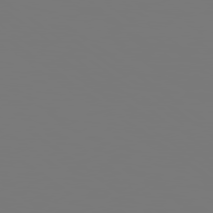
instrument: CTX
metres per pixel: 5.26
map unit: Hpe
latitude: 78.8947
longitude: -139.5371
